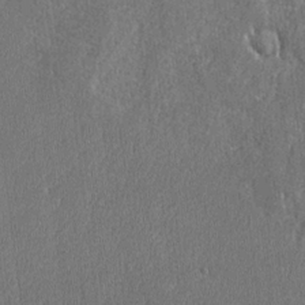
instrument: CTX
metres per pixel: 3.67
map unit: lAvf
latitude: -8.2739
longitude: -113.3293
